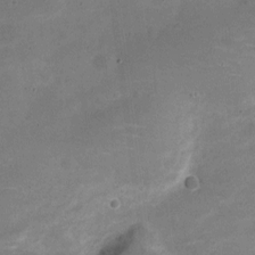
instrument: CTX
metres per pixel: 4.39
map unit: Nve
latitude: -21.4643
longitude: 104.6140
